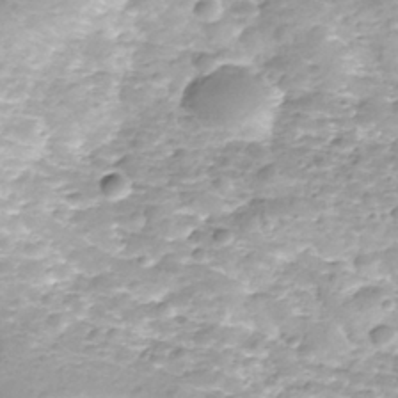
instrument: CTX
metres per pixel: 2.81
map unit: Nhe
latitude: -36.2361
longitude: -178.4223
